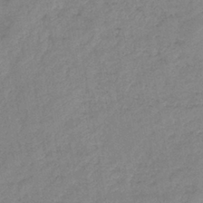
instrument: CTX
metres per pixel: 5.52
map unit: eHb
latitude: -40.5574
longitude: 79.6533
